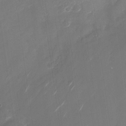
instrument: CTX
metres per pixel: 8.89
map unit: Nhu
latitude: -28.9731
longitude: -74.3089
